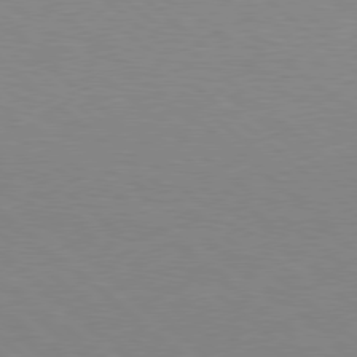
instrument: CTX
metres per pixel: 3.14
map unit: Hpe
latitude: 78.1578
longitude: -151.2159
